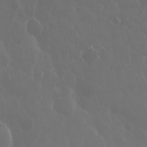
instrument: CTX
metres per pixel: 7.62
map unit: eHh
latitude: 33.6127
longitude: -59.3860
